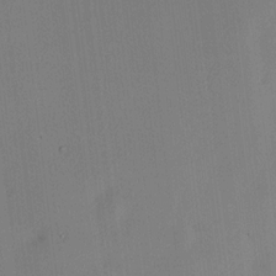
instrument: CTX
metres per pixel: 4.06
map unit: HNhu
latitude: 10.4223
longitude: 15.8423
